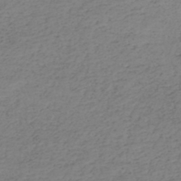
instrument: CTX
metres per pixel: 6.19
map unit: HNhu
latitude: -46.5007
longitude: 30.1228
